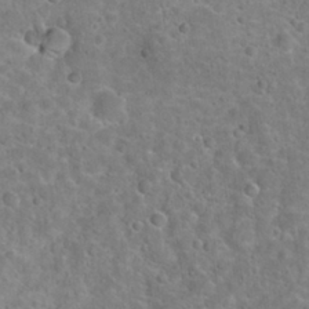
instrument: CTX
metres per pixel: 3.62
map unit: Hto
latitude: 21.8017
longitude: -47.8773
